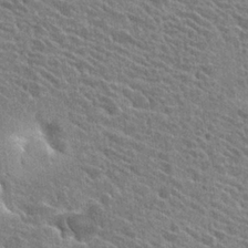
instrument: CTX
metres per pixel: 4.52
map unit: Hto
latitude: 25.5560
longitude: -40.7813
